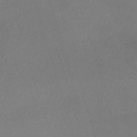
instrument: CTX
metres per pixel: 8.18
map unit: eHh
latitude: -62.0472
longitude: 49.2376
